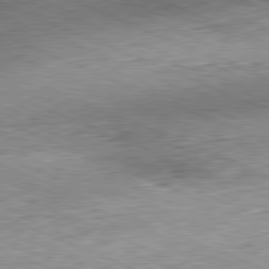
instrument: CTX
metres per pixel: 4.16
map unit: Hpe
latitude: -82.0283
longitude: 11.7289
